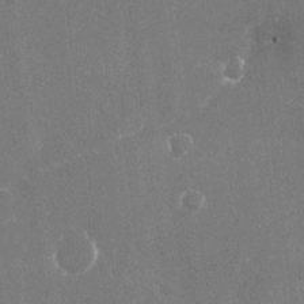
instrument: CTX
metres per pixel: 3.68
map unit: Nhu
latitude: -25.4076
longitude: -72.1767
